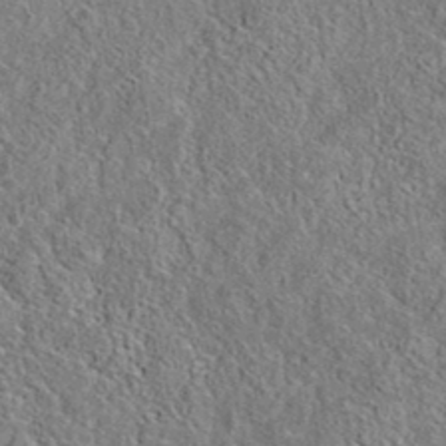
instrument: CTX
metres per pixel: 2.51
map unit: eAb
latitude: 35.9906
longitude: 113.3699
